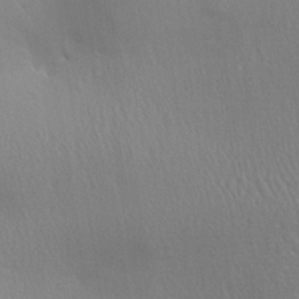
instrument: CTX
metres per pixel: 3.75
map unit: Aa
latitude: 28.5923
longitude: -136.6680
